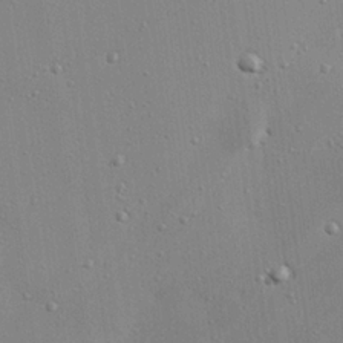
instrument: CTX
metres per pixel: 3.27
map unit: eHh
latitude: 24.3278
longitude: -89.1970
